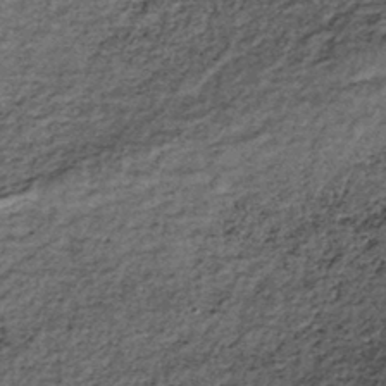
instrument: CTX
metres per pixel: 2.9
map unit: lHb
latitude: -39.1998
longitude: 66.3496
